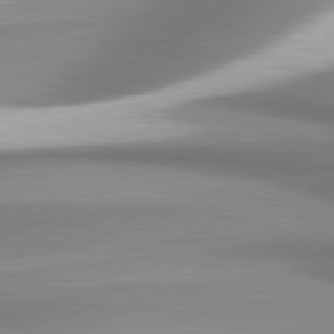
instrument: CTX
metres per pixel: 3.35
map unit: lApd
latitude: 80.6113
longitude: 179.1620
